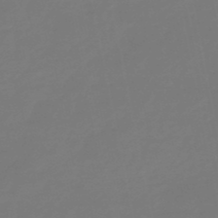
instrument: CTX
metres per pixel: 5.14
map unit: lHb
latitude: -49.7667
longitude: 78.8597
